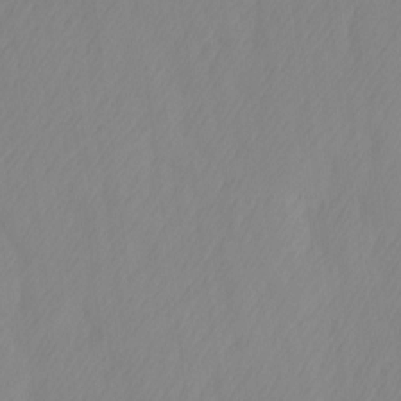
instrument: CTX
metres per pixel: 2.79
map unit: Ave
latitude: 13.2348
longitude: -105.6505
